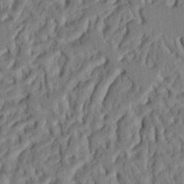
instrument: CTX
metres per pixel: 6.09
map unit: Ht
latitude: 8.4979
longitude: -76.1955
